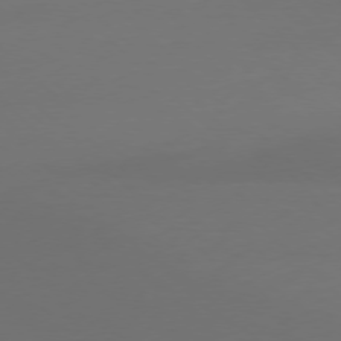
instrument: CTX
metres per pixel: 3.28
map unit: Ap
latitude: -77.7289
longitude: -67.8961
